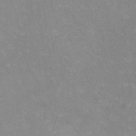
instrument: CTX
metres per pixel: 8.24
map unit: HNhu
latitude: -0.8786
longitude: -4.5357
